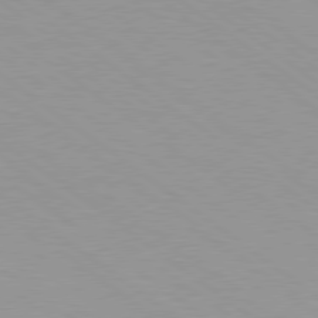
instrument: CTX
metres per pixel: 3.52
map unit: Hpe
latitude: 78.8002
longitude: -151.4237
